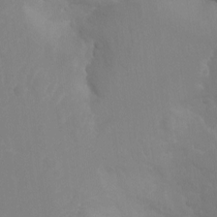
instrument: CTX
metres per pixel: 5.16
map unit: Aa
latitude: -12.9542
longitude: -68.1578
